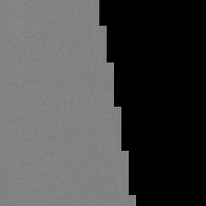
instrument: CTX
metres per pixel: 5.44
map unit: HNb
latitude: -45.1620
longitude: -39.9339
